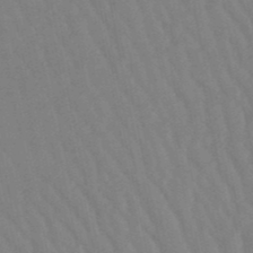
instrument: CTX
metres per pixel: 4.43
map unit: lHb
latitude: -49.8045
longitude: 70.9353
